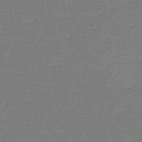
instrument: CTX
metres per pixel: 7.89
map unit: lHb
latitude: -44.9731
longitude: 63.7477
